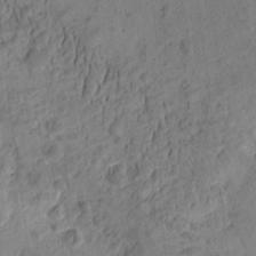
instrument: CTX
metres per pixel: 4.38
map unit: eHh
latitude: -1.4455
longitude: 16.2740
